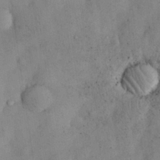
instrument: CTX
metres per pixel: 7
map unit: Nhu
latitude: 28.8002
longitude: -72.5735
